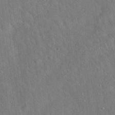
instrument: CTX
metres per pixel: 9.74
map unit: Hto
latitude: 19.1592
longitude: -53.0837
